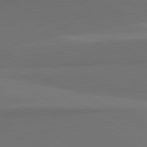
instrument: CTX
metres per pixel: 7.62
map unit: lApd
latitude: 81.9150
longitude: 158.5573
